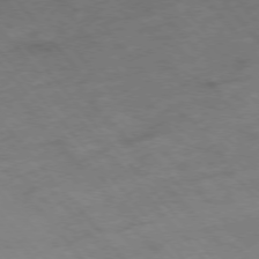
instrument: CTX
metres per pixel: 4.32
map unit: Hpe
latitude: -76.7841
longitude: -18.4601
